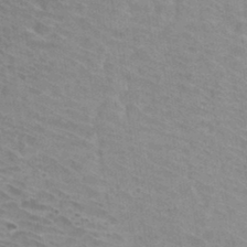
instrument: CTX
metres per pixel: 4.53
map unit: Hto
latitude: 33.2159
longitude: -41.8961
